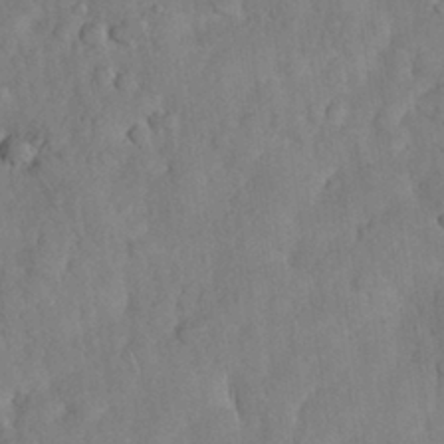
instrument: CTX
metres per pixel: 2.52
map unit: Nhu
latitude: 28.1200
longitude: -67.6693
